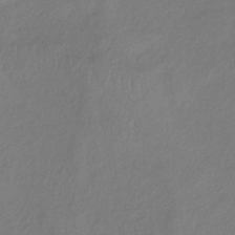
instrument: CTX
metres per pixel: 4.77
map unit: lHb
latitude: -35.1809
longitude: 67.6722
